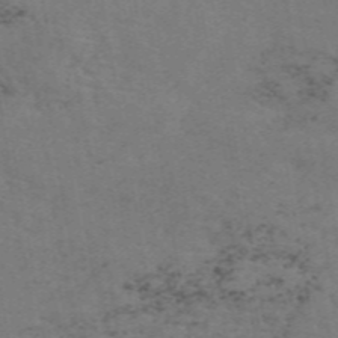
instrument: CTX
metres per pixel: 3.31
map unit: ANa
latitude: 50.3089
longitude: -81.0080
